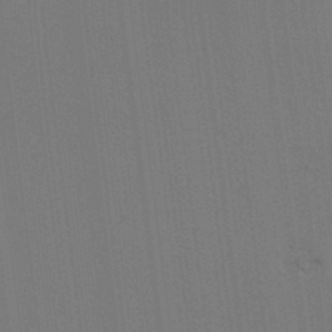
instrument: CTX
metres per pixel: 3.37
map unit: lAvf
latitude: 25.9717
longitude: -111.8395
